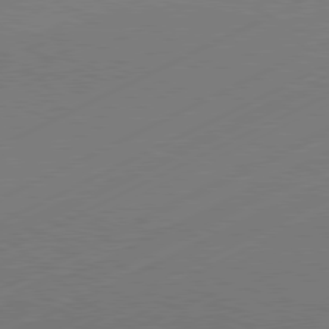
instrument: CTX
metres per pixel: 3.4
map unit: Hpe
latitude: -81.4833
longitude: 12.6896
